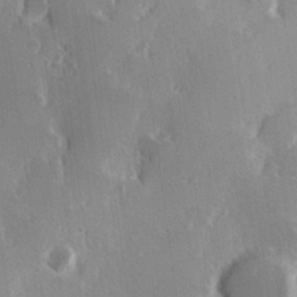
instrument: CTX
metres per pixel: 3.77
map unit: Hve
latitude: 23.4993
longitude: 146.7274
